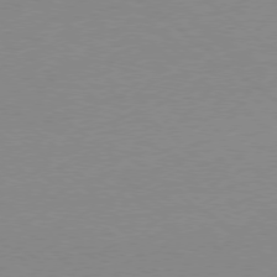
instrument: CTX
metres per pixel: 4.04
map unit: Ap
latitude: -78.9541
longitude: -99.3859
